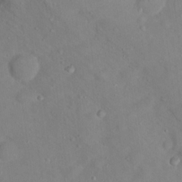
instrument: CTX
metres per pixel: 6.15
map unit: Hto
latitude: 18.0255
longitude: -39.2537
